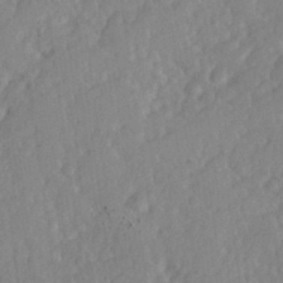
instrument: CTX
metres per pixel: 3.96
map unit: Hve
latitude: 25.6504
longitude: 143.9745
